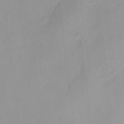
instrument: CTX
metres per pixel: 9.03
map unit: HNhu
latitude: 11.5560
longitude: 9.5966
